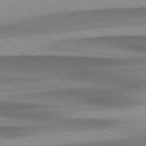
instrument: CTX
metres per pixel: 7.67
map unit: Hpe
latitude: 78.7813
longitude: -133.9906
